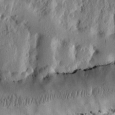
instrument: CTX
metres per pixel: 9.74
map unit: Ht
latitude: 11.3104
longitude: -75.6694
